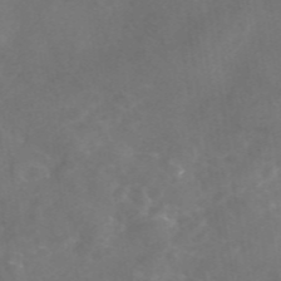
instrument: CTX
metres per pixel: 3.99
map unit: eAb
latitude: 46.6302
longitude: 126.5762
